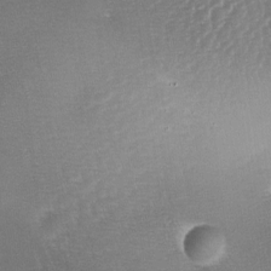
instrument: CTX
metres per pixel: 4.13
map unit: lAa
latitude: -4.1794
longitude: -128.6679
